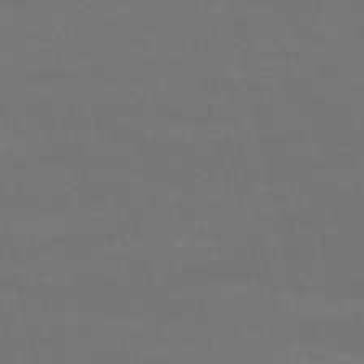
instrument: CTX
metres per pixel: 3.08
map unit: HNb
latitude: -54.0472
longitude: -37.5938
